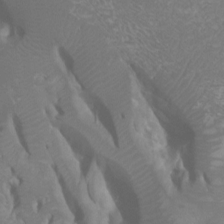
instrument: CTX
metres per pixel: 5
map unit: Ht
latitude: -0.9731
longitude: -18.5545
